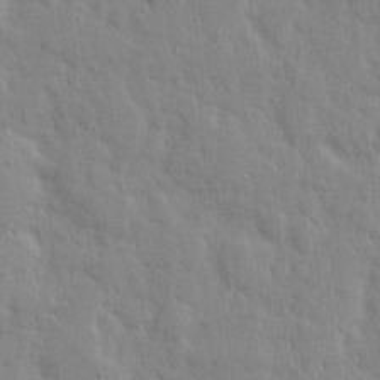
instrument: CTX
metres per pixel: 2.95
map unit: eHh
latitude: 6.3656
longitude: -72.4223
